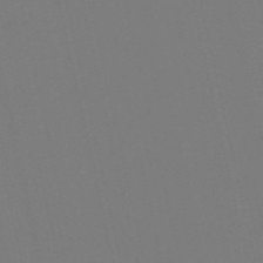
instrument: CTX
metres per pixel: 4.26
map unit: Nve
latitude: -58.2739
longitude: 60.9920
